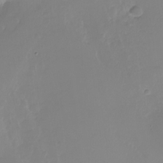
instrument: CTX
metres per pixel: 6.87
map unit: Nhu
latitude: -28.5763
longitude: -79.4238
